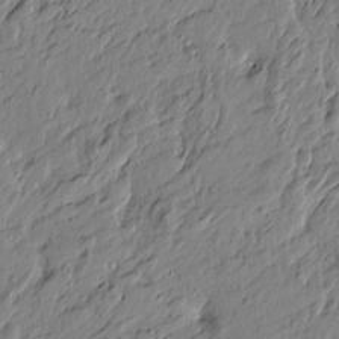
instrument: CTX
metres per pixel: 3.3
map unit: Htu
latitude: -5.2376
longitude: 179.3131
